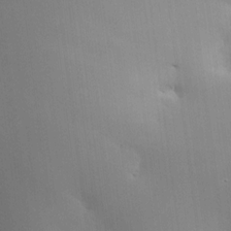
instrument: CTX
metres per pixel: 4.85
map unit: HNhu
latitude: 12.9514
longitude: 11.5966
